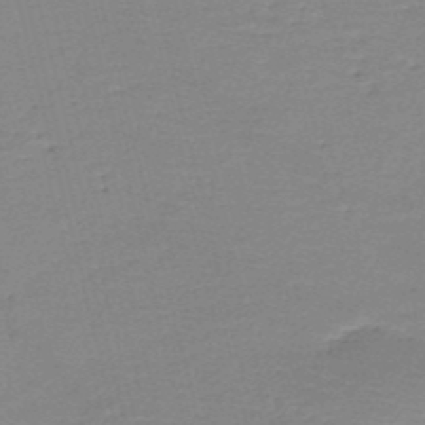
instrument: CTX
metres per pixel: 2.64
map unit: HNb
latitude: -49.4644
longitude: -42.2145
